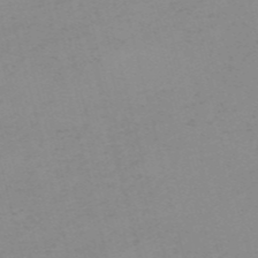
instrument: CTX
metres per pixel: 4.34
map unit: HNb
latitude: -56.5007
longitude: -43.3293
